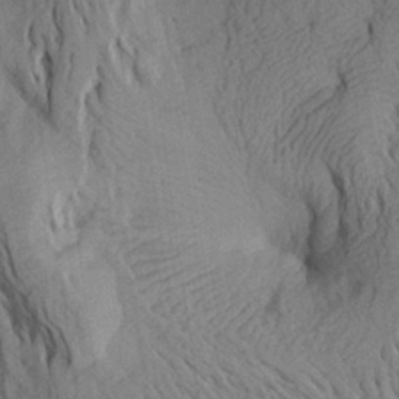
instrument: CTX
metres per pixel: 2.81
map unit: Aa
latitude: 26.4790
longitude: -143.8017
